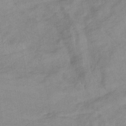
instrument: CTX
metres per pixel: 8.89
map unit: lHb
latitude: -33.7856
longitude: 71.8611
